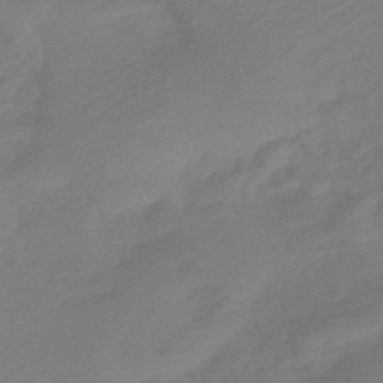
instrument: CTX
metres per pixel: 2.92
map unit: HNb
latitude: -47.8233
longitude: 60.0850
